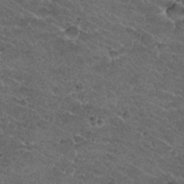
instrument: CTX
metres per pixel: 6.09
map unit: Nhu
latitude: 29.7260
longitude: -49.5182
